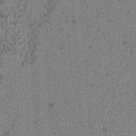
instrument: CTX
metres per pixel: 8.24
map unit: lAvf
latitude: 4.6113
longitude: 157.7666
